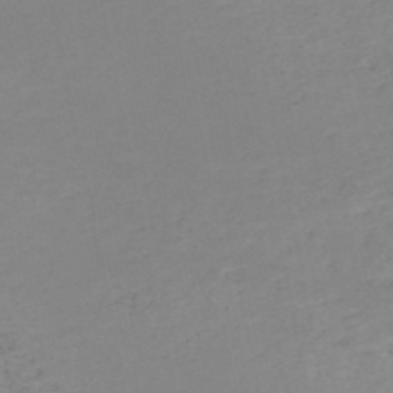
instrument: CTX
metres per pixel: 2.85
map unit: HNb
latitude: -51.2565
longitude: -51.9528
